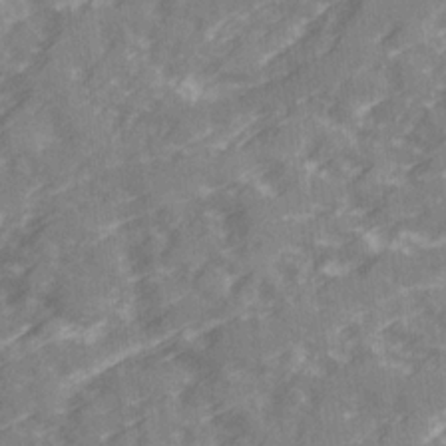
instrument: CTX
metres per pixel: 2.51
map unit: Ave
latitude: 20.2334
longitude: -131.1026
